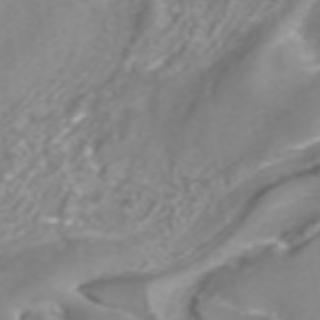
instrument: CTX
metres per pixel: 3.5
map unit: ANa
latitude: 40.3467
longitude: 24.3117
